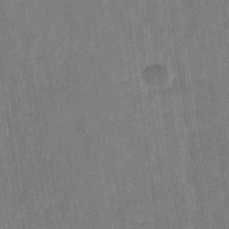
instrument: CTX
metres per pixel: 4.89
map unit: eHb
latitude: -29.8233
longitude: 69.5966
